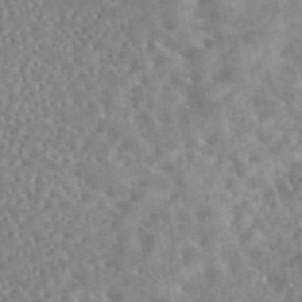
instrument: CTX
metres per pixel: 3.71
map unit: eAb
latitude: 44.4223
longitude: 124.3684
